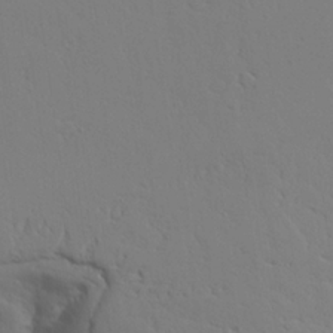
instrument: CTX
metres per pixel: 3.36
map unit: Aa
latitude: 21.2348
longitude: -124.3278
